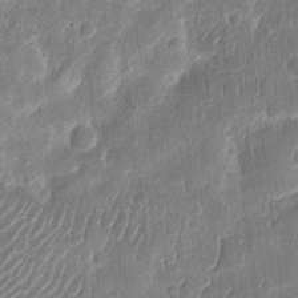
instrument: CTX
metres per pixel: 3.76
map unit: eHh
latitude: 12.4034
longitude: -73.3482
